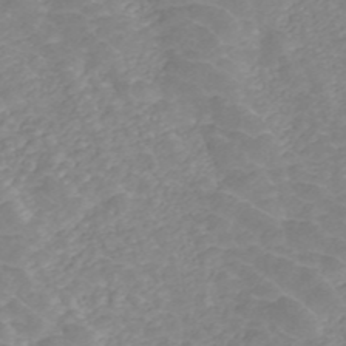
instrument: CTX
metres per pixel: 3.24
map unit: ANa
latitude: 45.4615
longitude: 23.0298
